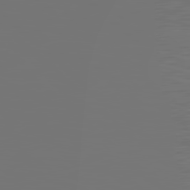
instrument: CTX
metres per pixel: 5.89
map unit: lApd
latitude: 79.9717
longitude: 120.4440
